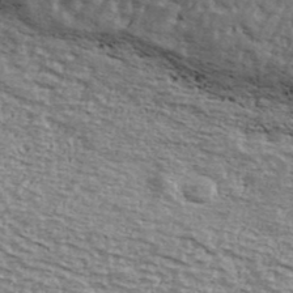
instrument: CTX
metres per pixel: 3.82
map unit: Ave
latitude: 39.1592
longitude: -109.6693
